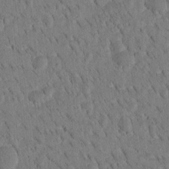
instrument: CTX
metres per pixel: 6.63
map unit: Htu
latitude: -4.2361
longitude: 172.7841
